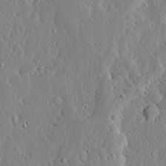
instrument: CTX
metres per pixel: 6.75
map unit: Ave
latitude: 13.0270
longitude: -136.3656
